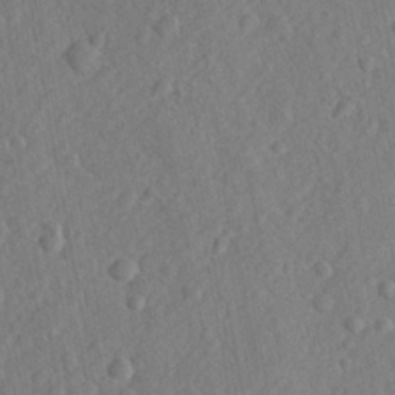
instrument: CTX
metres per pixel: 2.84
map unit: lHvf
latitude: 23.6316
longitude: 143.7477
